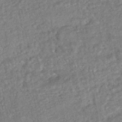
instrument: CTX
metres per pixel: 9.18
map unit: HNhu
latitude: -45.1620
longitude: 97.8800
